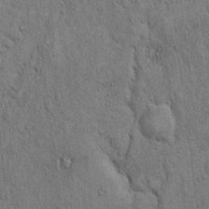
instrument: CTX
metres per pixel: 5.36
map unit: Hto
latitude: 12.1767
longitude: -57.7638
